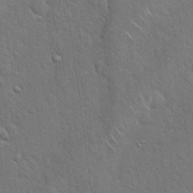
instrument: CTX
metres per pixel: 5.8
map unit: Hto
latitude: 19.8205
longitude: -52.3090
